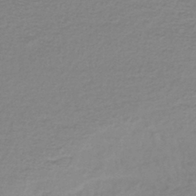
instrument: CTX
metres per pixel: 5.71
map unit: lHb
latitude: -42.2172
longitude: 70.1417
